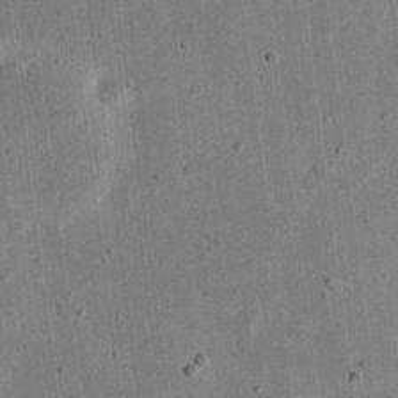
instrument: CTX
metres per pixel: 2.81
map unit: eHh
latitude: 20.1200
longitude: -71.4426
